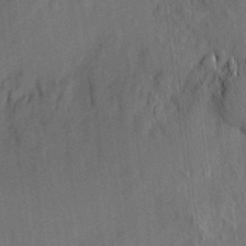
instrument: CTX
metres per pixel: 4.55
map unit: eHh
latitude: 4.8758
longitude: -73.5372
